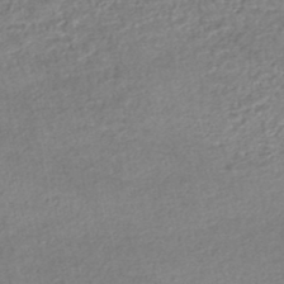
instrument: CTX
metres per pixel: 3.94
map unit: HNhu
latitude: -47.4454
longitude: 102.6896
